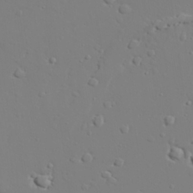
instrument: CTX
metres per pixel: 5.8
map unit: lAvf
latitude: 27.5560
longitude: -108.1577
